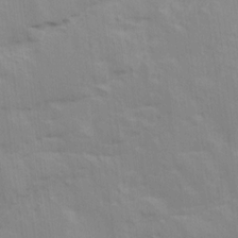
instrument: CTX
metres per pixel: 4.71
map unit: Ave
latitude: 16.3656
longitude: -138.8002
